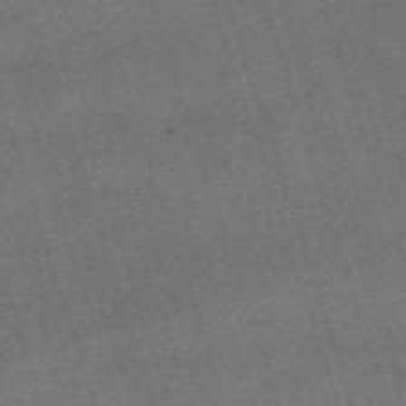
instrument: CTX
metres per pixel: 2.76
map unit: eHh
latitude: -63.8233
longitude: 49.9178
